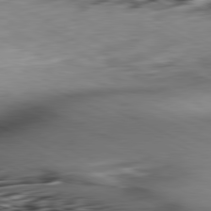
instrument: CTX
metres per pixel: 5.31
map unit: Ap
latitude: -81.3699
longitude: -82.2711
